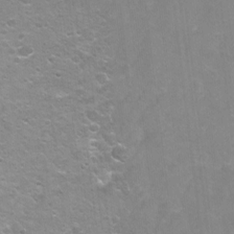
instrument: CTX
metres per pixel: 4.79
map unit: Ht
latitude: -5.6155
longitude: -36.4979
